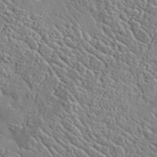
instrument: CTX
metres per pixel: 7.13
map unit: lHvf
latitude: 37.6694
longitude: -92.0444
